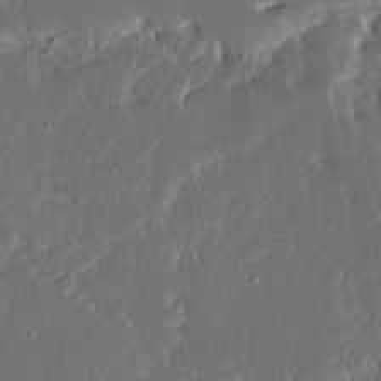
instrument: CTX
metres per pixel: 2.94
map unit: Ave
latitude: 15.1404
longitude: -138.9136
